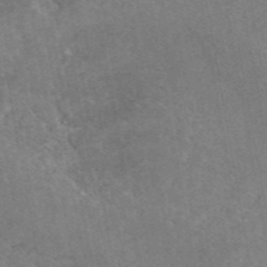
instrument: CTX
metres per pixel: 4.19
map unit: eAb
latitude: 44.9702
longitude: 122.8597
